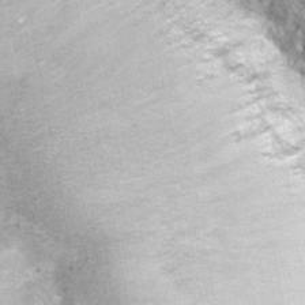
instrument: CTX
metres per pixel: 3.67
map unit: eHh
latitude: 34.8569
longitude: -60.2144
